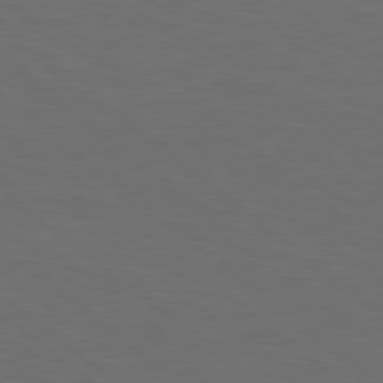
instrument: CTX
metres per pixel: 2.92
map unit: lApd
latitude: 78.6491
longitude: -177.0647
